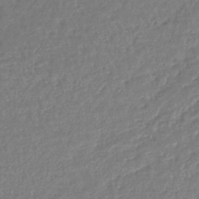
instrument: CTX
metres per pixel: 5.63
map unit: lHb
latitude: -42.8219
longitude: 69.1431
